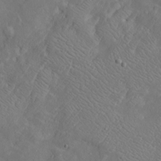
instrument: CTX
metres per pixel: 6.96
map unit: Htu
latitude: -6.9163
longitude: 160.2740
